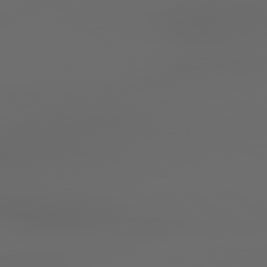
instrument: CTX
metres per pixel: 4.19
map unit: lApd
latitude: 79.0837
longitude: -138.0444
